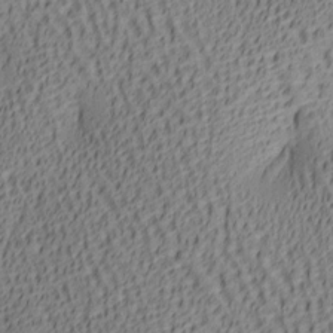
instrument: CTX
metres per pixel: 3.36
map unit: lAa
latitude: 5.8205
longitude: -117.0270
